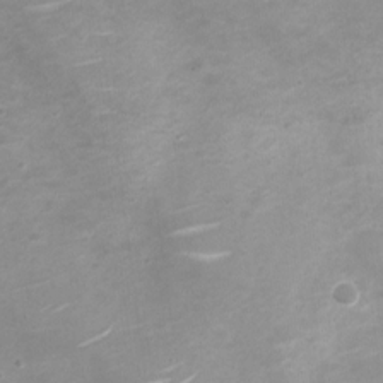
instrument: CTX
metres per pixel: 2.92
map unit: Nve
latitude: -20.2172
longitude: 104.4629
